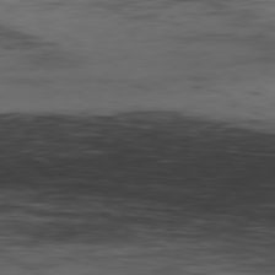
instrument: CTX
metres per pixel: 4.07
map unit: Hpe
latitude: -80.7652
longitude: 16.0472
